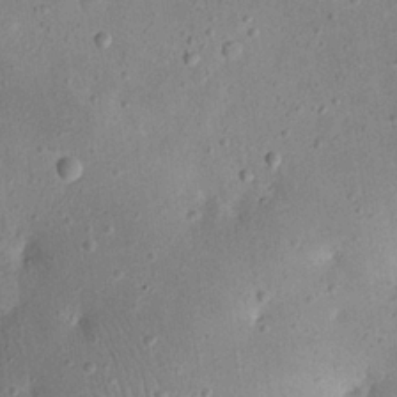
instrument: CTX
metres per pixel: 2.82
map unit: eHh
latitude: 23.3293
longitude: -67.6316
